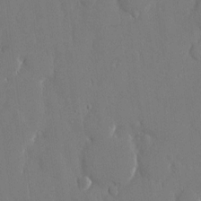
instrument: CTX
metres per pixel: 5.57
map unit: eHh
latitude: 14.8758
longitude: -70.9514
